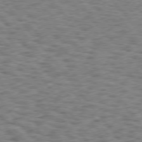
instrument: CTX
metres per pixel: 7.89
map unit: Hpe
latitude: 75.6316
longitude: -134.9702
